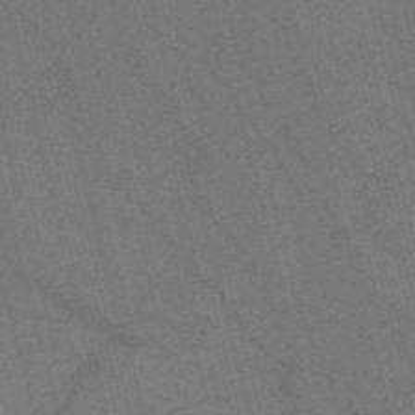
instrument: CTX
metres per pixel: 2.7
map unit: Nve
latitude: -58.2361
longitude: 51.7666
